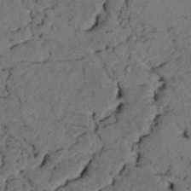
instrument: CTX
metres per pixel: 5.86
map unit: lAvf
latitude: 4.4223
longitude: 158.9352
